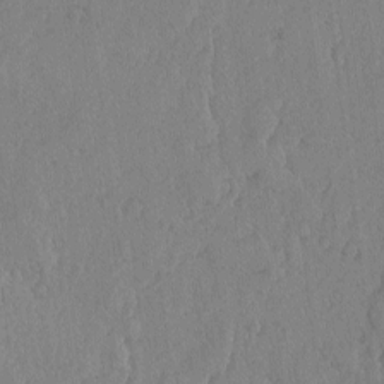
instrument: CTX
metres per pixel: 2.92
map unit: lAvf
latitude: -5.4643
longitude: -114.7624
